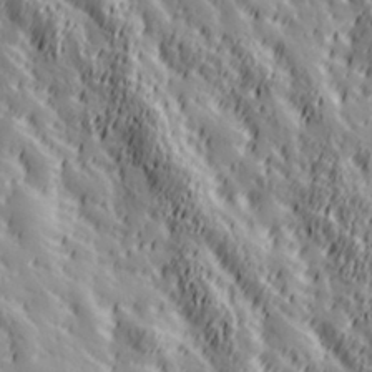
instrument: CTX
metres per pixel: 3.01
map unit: Hve
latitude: 32.4790
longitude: 149.7289
